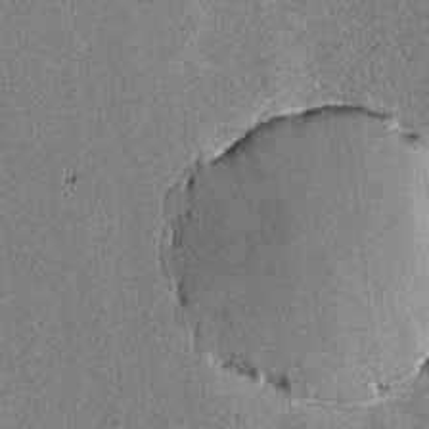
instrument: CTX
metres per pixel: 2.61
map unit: lAvf
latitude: -8.8786
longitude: -113.3104
